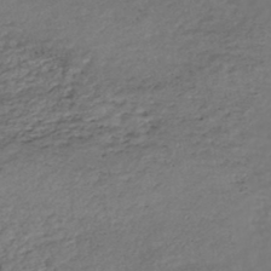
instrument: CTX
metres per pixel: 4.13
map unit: HNhu
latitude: -46.6329
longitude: 28.6707
